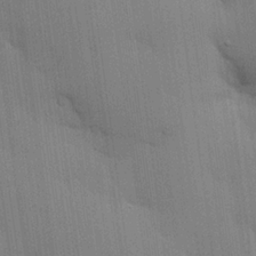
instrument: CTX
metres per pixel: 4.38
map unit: lHvf
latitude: 18.2333
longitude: -113.8016
